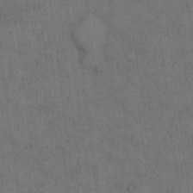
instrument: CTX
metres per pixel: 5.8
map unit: eHh
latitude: 15.4994
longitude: -62.7058
